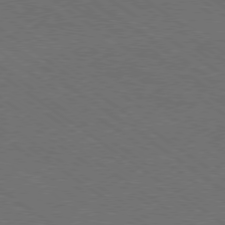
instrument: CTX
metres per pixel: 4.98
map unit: Ap
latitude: -79.5966
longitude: -64.1200
